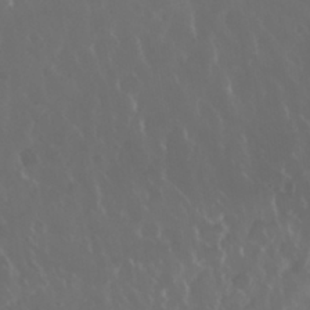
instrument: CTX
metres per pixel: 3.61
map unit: Nhu
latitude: 30.2145
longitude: -59.1214
